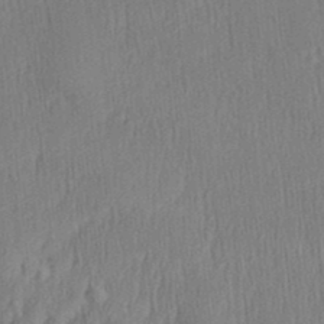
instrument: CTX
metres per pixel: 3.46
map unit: Aa
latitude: 28.5168
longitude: -138.5546
